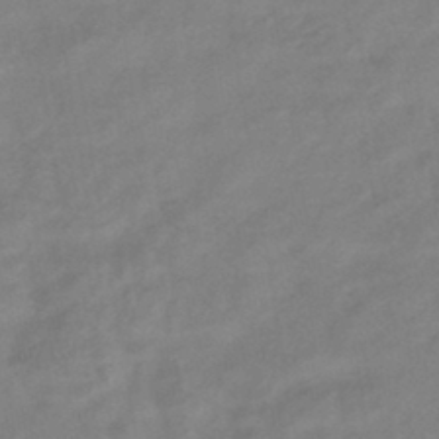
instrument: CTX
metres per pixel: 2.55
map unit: eHb
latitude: -43.6343
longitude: 84.8785
